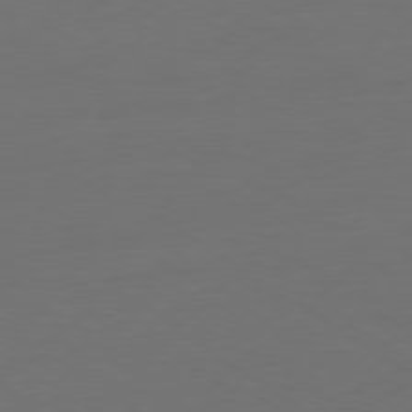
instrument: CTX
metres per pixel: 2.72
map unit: Ap
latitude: -79.5777
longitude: -65.7261
